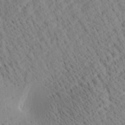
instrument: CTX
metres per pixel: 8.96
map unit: Ave
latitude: 21.1403
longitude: -140.2522
